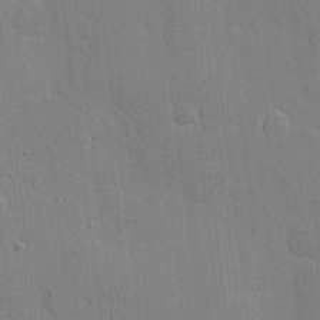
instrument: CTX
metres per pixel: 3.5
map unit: eHh
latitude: 5.2915
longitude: -67.1214
